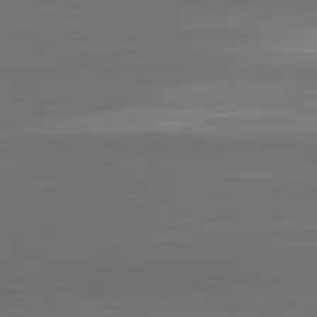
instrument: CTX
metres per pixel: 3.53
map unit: lApd
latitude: 83.1970
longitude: -132.4601
